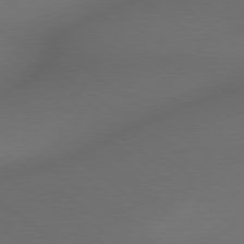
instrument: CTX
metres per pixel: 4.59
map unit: lApd
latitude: 79.2726
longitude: -173.4804
